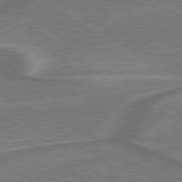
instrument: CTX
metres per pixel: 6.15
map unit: lApd
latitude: 79.5749
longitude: 174.4062
